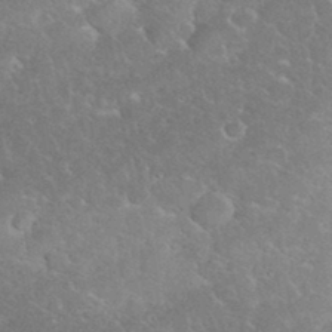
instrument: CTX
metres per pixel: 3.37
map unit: eHh
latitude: 35.6505
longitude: -64.3845
